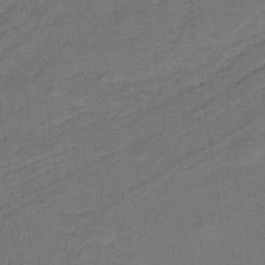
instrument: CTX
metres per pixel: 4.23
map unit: lHb
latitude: -39.1431
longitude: 54.8219
